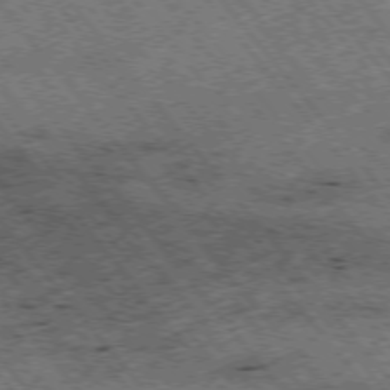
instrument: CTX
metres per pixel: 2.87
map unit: Hpe
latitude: -75.7478
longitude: -20.2712
